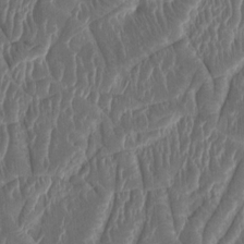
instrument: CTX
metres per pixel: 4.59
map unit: HNhu
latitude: 3.7260
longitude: -6.1956
